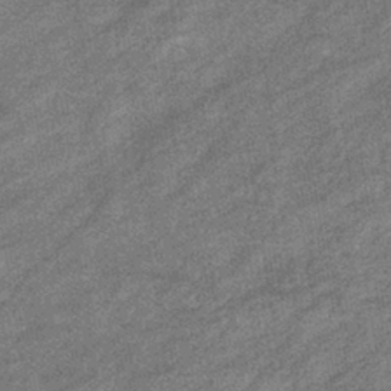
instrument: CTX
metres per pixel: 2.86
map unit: eHb
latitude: -38.0472
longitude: 79.0297
